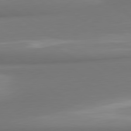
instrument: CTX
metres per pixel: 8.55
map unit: lApd
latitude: 80.2333
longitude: 175.4454
